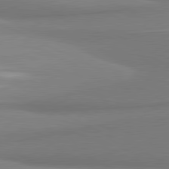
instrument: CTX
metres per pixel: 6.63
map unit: lApd
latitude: 80.9892
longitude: 167.0297
